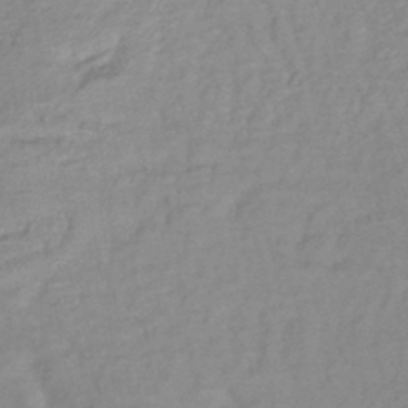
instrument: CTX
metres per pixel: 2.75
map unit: lHb
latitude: -41.7855
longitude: 75.6722
